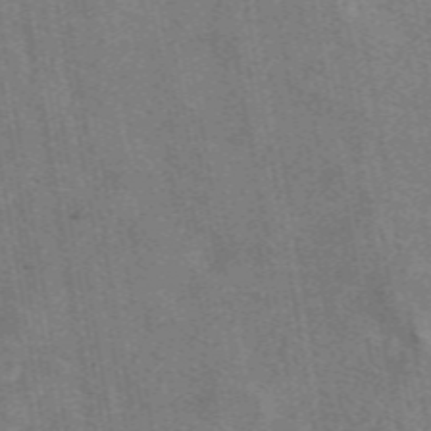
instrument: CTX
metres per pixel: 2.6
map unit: eAb
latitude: 49.8583
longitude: 116.0472
